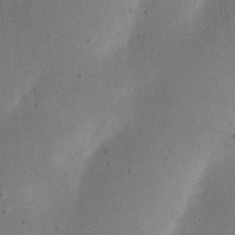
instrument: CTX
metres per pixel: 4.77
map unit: eHh
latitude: 24.4978
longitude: -70.4223
